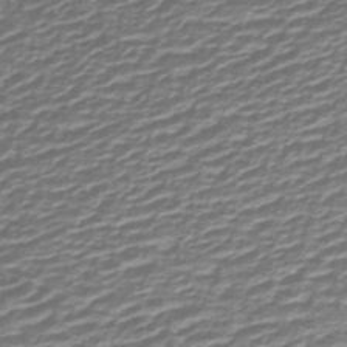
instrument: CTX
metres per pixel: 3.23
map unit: lHb
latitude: -40.1983
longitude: 54.6897
